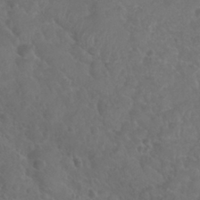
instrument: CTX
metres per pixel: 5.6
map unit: Nhu
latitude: 28.7057
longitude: -55.4048
